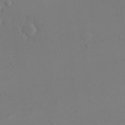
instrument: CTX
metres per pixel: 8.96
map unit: eHh
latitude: 16.9325
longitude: -67.2537
